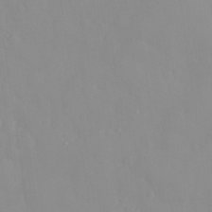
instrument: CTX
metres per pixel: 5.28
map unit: eHh
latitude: 32.0255
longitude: -59.4804
